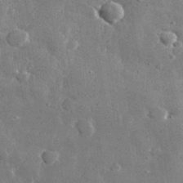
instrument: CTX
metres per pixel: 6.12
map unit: lHvf
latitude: 32.1578
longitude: -88.8569
